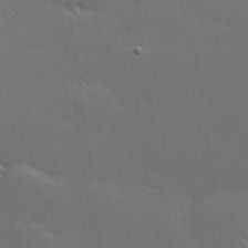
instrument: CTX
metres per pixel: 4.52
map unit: Hve
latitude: 27.1970
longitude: -94.2145
